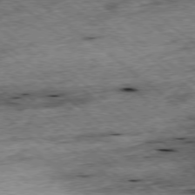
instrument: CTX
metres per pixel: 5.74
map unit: Ap
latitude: -78.6140
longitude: -51.1025
